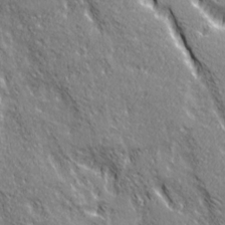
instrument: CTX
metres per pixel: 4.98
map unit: Ave
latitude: 20.8191
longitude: -135.4615
